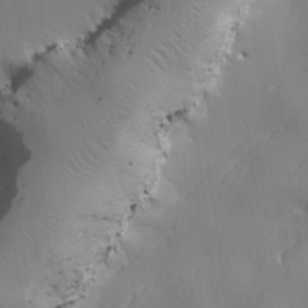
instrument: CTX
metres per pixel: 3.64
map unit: lHvf
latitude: 22.3845
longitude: 141.9745
